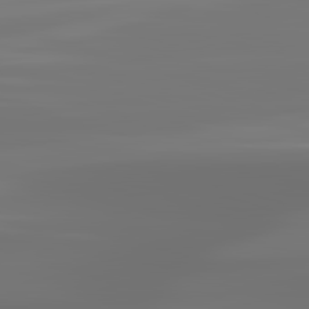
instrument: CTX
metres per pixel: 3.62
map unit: lApd
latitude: 83.3859
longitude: -129.9150
